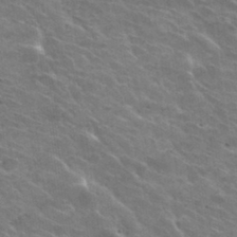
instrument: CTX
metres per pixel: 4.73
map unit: Hto
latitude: 30.4790
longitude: -44.0633
